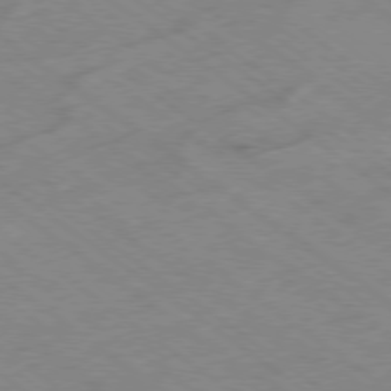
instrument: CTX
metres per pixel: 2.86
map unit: Hpe
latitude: -78.4629
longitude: -22.0633
